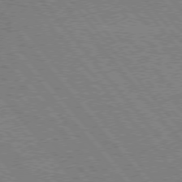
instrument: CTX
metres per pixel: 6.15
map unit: Hpe
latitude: 75.4049
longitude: -150.3467
